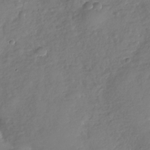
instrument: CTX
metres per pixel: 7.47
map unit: Nhu
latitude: -31.4076
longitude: -61.5749
